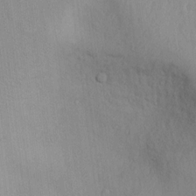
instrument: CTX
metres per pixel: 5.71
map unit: lAvf
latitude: 8.2712
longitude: 167.6533
